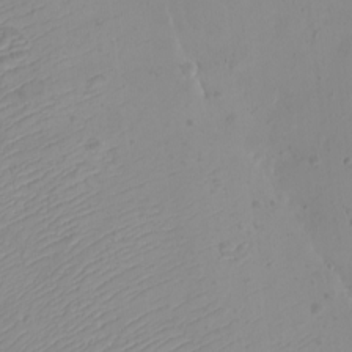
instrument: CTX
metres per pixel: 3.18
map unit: eHh
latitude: -9.5399
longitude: -68.9324
